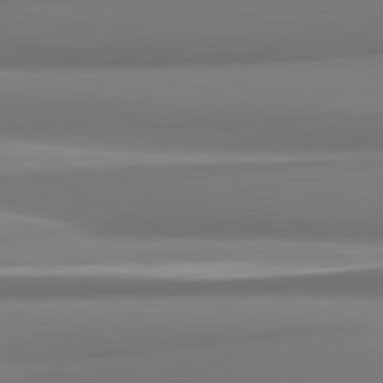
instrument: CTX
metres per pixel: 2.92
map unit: lApd
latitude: 81.8961
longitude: 176.1795
